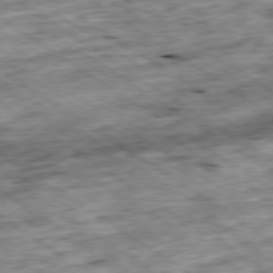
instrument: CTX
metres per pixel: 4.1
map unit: Ap
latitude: -79.6721
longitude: -75.1214
